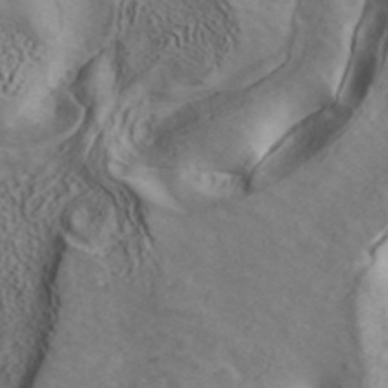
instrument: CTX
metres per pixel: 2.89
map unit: ANa
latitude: 41.1970
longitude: 14.9353
